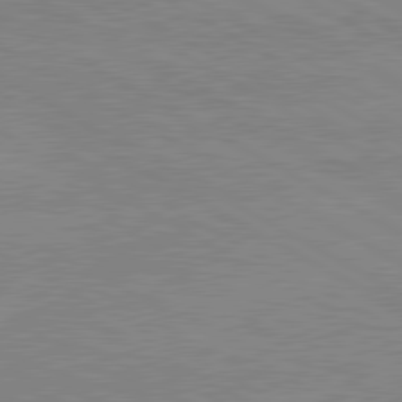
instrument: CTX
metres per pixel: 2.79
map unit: lApd
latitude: 80.2333
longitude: -127.1592
